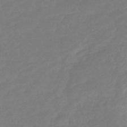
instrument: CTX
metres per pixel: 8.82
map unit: eHb
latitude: -36.8408
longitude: 78.7274
